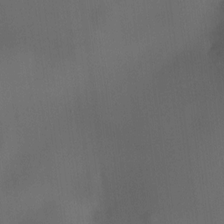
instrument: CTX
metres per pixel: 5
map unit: HNhu
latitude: 9.8206
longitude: 9.6911
